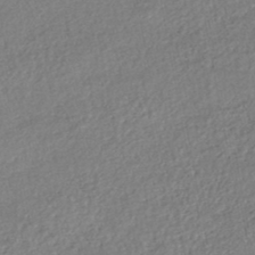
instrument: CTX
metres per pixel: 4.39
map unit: HNhu
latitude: -47.2187
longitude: 102.6330
